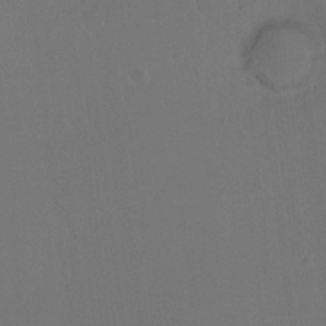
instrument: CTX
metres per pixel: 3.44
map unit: Hto
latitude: -13.2565
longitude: -41.3670
